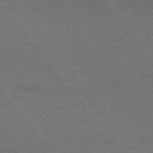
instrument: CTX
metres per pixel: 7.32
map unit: Hpe
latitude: 75.0836
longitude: -139.8961
